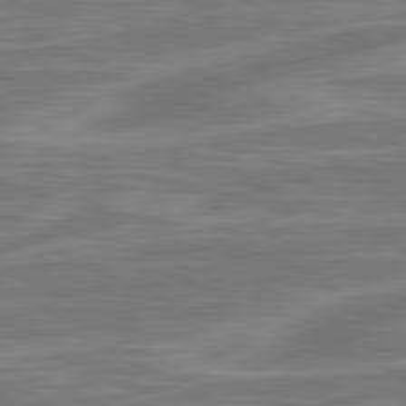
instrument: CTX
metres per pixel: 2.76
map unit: lApd
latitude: 81.2159
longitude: -175.5560
